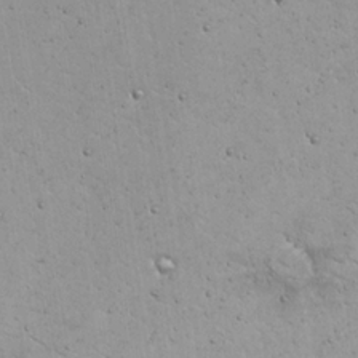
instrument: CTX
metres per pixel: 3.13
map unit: eHh
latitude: 22.1389
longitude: -65.8016
